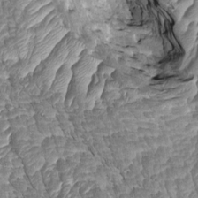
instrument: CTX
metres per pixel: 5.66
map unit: Htu
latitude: 0.8380
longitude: 145.7856
